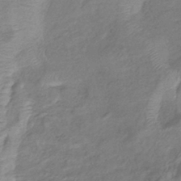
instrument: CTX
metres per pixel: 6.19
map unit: lHb
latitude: -41.1998
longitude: 78.8219
